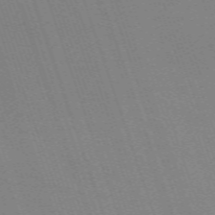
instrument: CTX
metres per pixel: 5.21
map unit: eHh
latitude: -64.5196
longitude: 51.5777
